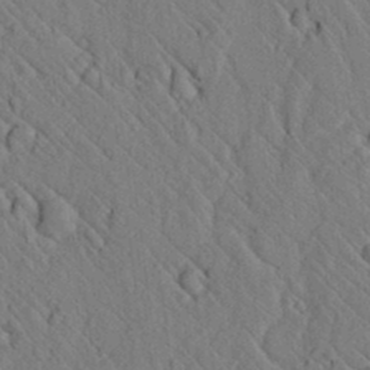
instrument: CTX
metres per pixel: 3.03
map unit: lAvf
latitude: 7.3860
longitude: 160.0472
